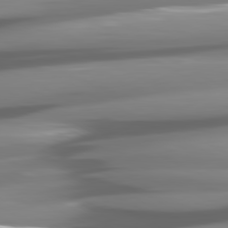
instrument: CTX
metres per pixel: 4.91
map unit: lApd
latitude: 80.9325
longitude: -144.8380
